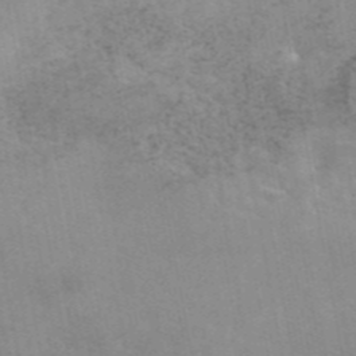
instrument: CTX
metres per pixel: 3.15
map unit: eAb
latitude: 45.4804
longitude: 124.5385
